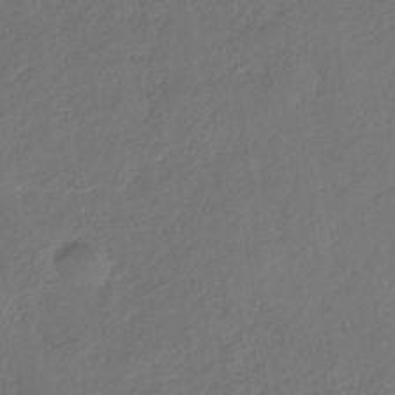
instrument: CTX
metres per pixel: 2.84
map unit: eHb
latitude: -30.0661
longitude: 68.3117
